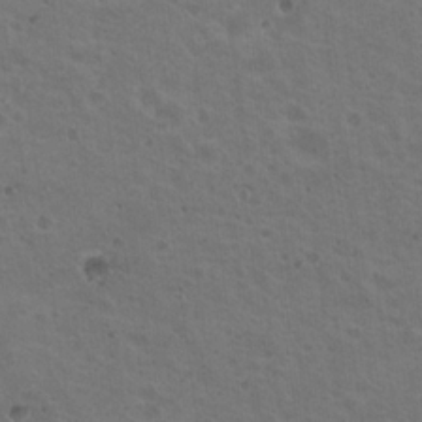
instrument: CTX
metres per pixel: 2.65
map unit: Nhu
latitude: 18.8947
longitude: -30.0444
